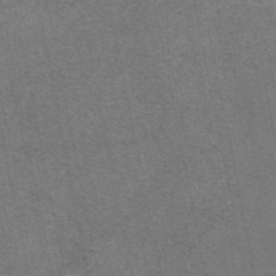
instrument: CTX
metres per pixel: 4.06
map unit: eAb
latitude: 47.5938
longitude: 105.2376
